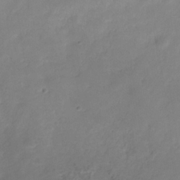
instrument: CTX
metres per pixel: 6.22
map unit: Hve
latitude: -31.3698
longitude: 89.5777
